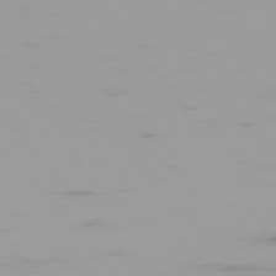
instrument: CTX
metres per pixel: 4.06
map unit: Ap
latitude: -76.8786
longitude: -74.1389
